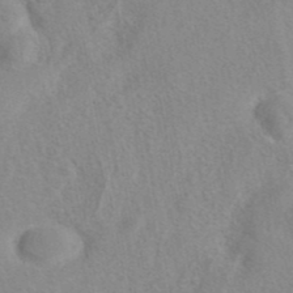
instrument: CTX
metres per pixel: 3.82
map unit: eAb
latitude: 41.3859
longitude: 105.4265
